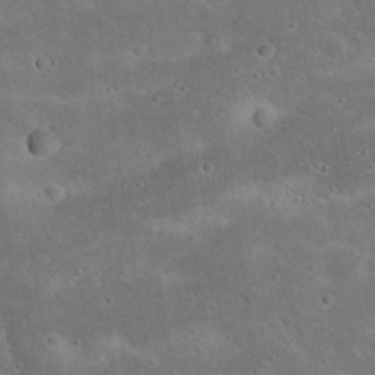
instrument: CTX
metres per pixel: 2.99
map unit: Nhu
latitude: 23.0080
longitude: -71.6316
